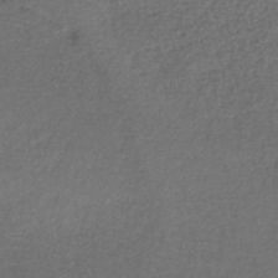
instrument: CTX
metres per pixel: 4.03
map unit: lHb
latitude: -45.1620
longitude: 58.3495
